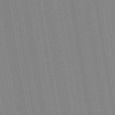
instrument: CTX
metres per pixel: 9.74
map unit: Aa
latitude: 28.5168
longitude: -147.6694
